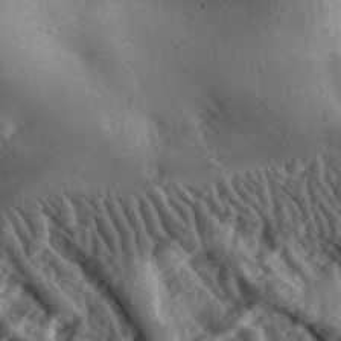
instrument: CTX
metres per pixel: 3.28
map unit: lHvf
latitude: 36.9325
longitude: -87.9339
